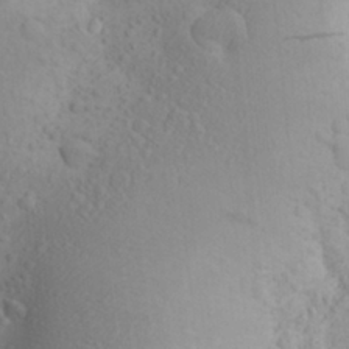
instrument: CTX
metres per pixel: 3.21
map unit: Aa
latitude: 25.1025
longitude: -146.6680
